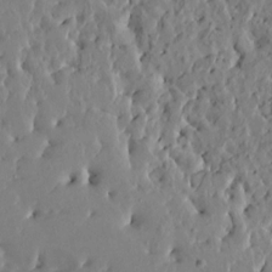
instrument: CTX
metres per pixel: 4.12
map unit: HNhu
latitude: 5.3104
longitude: -0.5734
